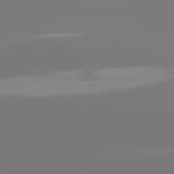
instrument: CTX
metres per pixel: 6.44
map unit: lApd
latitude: 81.5371
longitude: -149.8394
